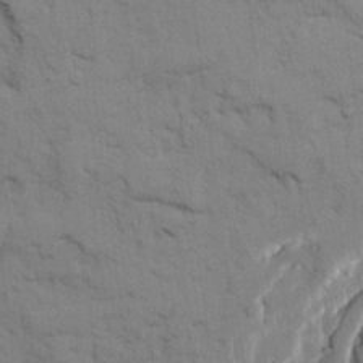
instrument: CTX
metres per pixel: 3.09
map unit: Ave
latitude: 21.6883
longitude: -130.0633
